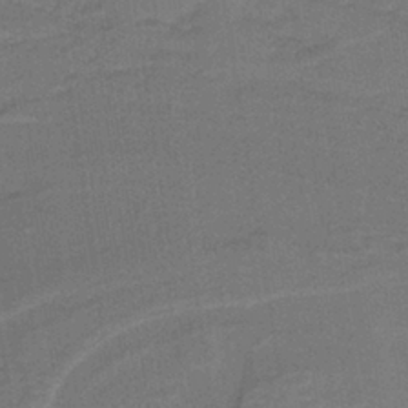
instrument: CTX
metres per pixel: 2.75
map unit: lHb
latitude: -39.1998
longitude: 54.8219
